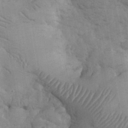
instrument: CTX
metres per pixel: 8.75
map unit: eHh
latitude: 32.5735
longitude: -67.2537
